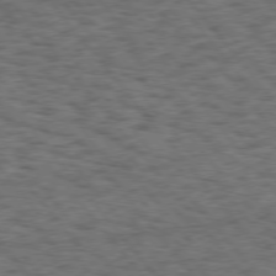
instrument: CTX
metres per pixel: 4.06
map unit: Hpe
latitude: 75.3860
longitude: -135.3103
